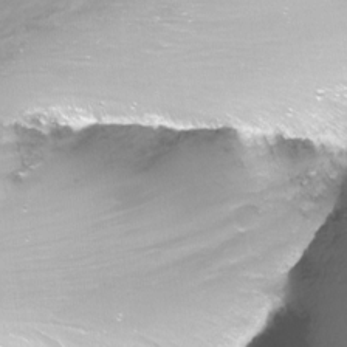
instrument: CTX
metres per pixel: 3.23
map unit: Nhu
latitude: -12.6519
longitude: -60.2711
